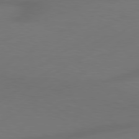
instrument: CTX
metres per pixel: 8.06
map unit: Hpe
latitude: 78.5735
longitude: -127.9906
